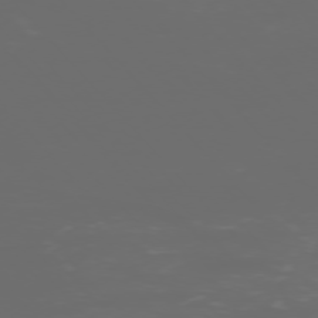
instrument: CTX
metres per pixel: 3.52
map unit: Ap
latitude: -76.4818
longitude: -73.5938
